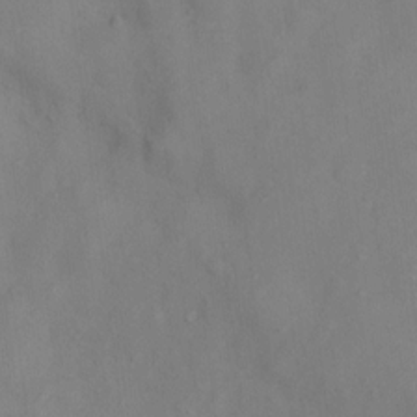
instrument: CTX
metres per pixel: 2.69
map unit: Nhu
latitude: 10.0822
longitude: -26.1200
